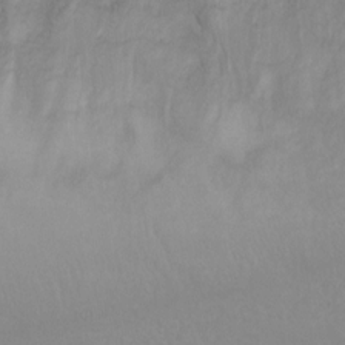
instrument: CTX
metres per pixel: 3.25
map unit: Hto
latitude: 7.1592
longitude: -30.9325
